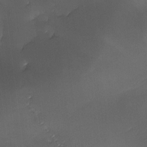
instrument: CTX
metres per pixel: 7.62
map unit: Ave
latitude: -10.5196
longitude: -122.5546
